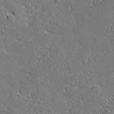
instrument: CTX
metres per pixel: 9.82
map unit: lHvf
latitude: 26.9892
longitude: 141.7666
